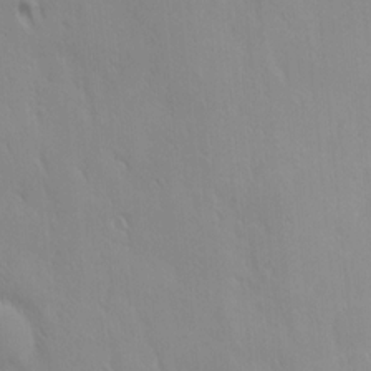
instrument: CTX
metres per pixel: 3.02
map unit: Ave
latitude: 9.7072
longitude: -104.1011
